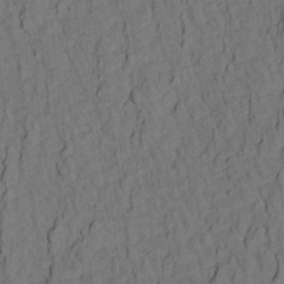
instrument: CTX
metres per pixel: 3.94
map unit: Aa
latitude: 20.8191
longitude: -141.0458
